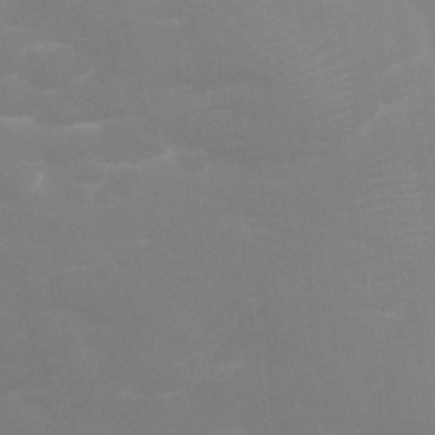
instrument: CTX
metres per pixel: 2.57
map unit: Nhu
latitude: 25.1403
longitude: -53.8961
